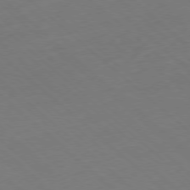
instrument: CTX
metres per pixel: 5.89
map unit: Hpe
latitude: -78.3684
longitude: 13.8800
